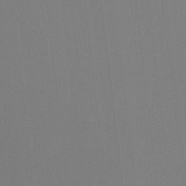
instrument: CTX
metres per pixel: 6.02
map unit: Htu
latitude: -12.7841
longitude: -48.9514
